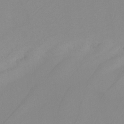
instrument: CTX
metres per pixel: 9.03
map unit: Nhu
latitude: -8.8975
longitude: -94.8380
